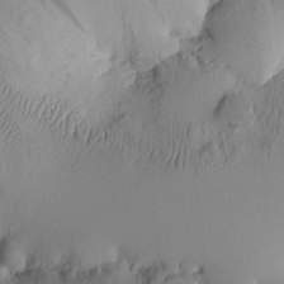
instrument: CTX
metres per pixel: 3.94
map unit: eHh
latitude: -0.8219
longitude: 15.4077
